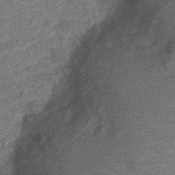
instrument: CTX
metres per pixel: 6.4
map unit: Nve
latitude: -18.8408
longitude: 108.4440
